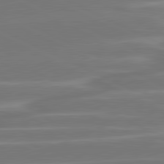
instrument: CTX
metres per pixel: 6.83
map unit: lApd
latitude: 81.2915
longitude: -130.2523
